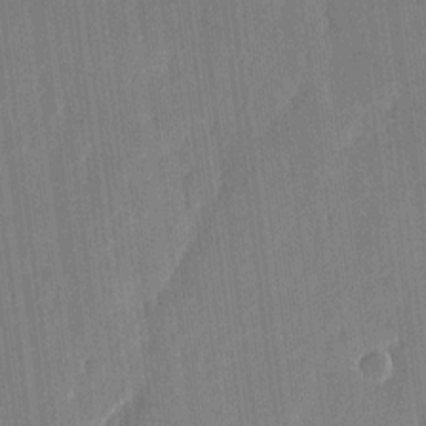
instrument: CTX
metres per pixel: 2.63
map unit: eHh
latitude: 14.3657
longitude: -70.6868
